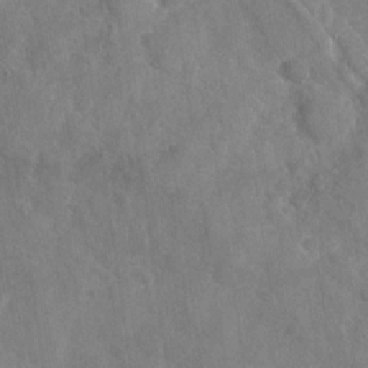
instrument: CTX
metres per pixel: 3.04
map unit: Nhu
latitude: -30.3306
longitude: -59.5749
